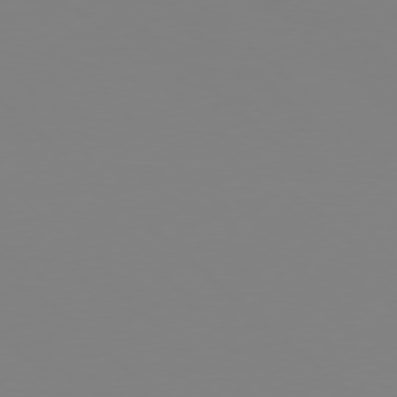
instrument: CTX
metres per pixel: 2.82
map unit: Hpe
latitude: 77.6127
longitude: -174.1956
